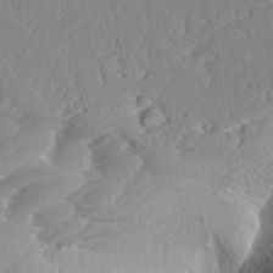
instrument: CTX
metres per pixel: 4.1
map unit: Aa
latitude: 9.1781
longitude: -135.3481
